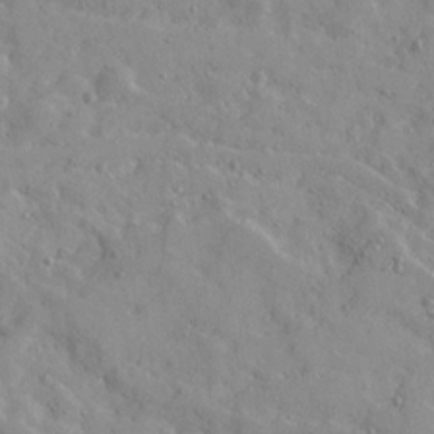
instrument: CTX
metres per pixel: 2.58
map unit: Ave
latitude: 22.0633
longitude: -130.8569
